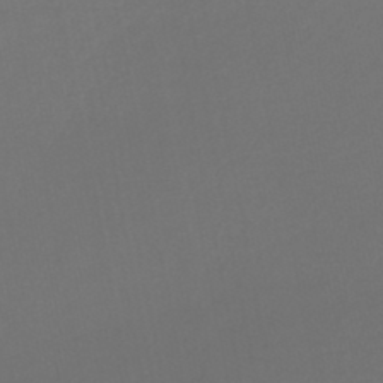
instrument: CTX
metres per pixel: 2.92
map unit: lHb
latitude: -45.5021
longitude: 75.1054
